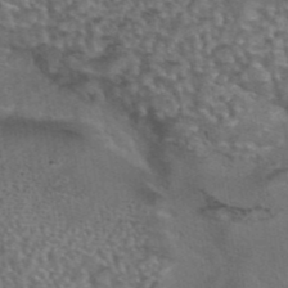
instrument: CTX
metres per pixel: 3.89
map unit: eAb
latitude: 43.5938
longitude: 104.2361
